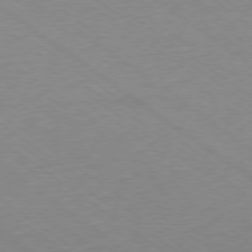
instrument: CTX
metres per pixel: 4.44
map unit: Ap
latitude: -79.2187
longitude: -99.3859
